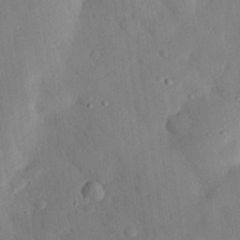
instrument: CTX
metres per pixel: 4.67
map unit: eHh
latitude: 27.1403
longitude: -79.5938
